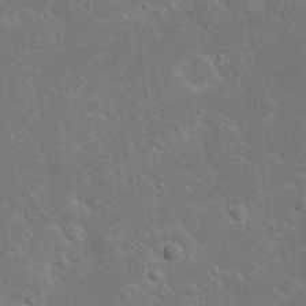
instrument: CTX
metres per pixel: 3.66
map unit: Nhu
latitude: 23.4048
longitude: -71.8583
